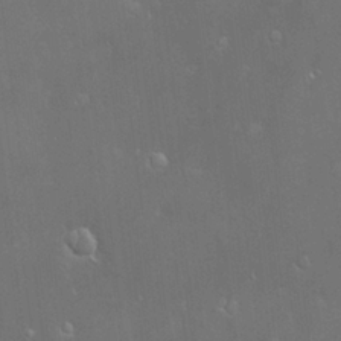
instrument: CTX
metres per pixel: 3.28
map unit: Hve
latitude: -11.2943
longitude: 174.4628
